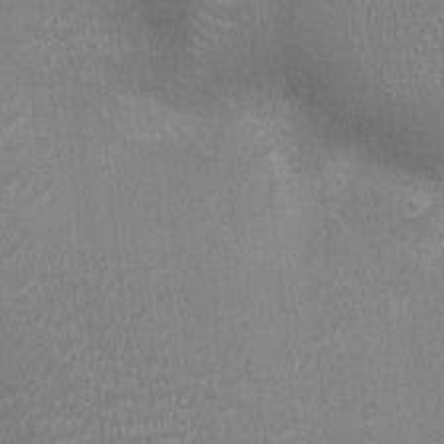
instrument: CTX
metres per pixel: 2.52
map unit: Ht
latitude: -3.1242
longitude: -17.1781
